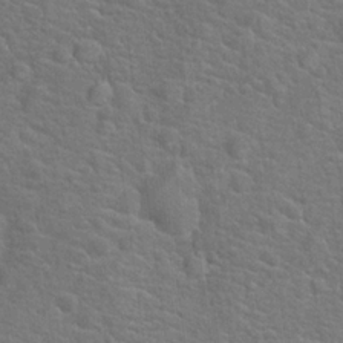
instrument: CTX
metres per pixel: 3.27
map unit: Hto
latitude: 18.6112
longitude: -43.3293
